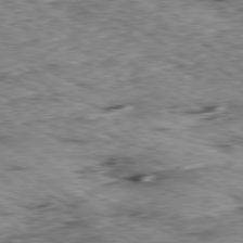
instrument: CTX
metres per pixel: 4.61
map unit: Ap
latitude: -80.3495
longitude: -49.6883
